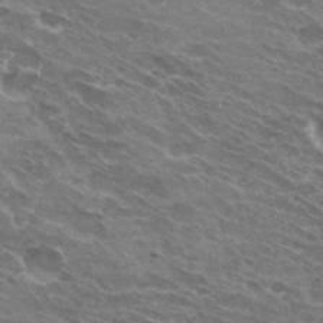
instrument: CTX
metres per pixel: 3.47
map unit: Hto
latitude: 31.9717
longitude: -43.4049
